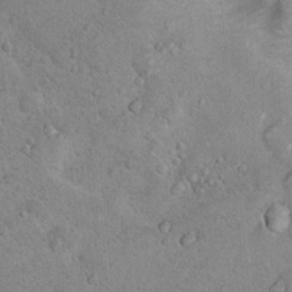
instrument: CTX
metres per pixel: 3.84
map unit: Nhu
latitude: 14.0255
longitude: -28.3278
